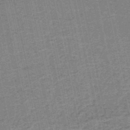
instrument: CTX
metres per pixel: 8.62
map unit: HNb
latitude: -51.8800
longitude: -51.3292
